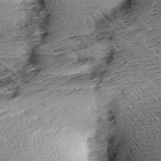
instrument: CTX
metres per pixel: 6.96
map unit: Aa
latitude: 8.1011
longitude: -140.6301
